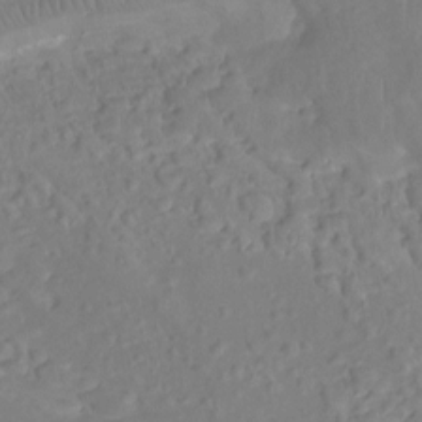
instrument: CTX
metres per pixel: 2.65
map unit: Ht
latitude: -4.2928
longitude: -26.4601
